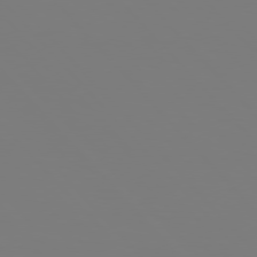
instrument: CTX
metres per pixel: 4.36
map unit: Hpe
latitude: 76.8947
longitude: -160.9513
